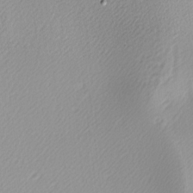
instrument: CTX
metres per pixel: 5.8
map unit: lAa
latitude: -5.6155
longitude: -122.3467
